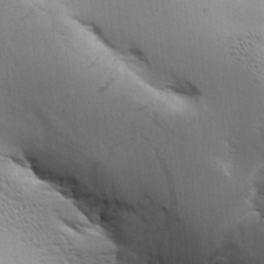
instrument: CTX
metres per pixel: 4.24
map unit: Aa
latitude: 9.5182
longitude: -142.0444
